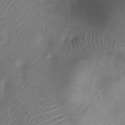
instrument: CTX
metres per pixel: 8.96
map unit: Nhu
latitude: 6.9514
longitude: -22.0633
